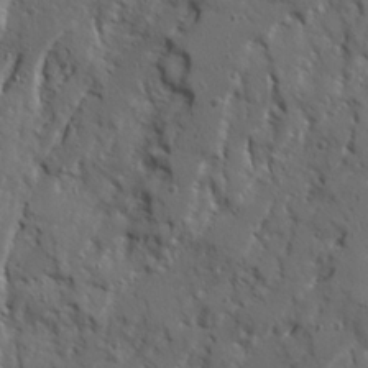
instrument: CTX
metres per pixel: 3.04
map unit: Ave
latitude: 23.0269
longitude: -131.4427
